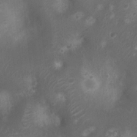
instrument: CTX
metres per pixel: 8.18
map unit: Nhu
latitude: 6.6113
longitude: -21.2537
